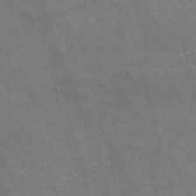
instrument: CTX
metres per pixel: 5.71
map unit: Nve
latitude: -58.8596
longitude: 66.5763
